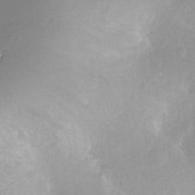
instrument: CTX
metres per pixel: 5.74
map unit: Hto
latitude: -12.0283
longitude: -38.5924
